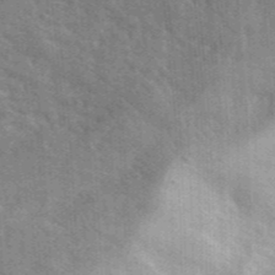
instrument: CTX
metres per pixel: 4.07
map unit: lHvf
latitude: 35.2914
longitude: -90.8947
